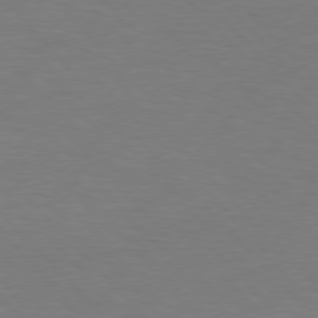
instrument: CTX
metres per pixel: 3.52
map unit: lApd
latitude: 77.3292
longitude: -59.0081
